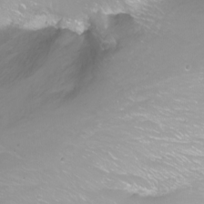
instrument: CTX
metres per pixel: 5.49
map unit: Nhu
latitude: -11.7289
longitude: -63.7072
